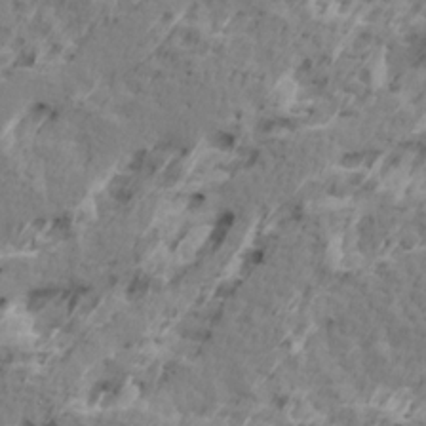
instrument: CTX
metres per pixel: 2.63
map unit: Ave
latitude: 16.2145
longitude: -137.8773
